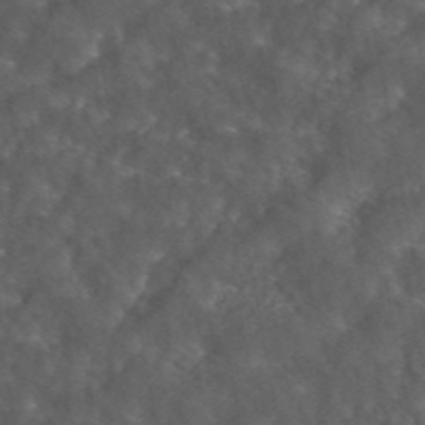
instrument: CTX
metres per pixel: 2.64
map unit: ANa
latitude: 44.3656
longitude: 24.7652
